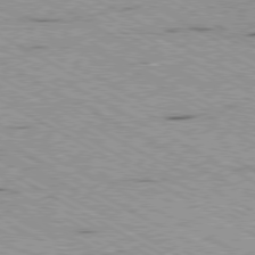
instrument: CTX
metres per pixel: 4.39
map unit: Ap
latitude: -80.4818
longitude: -53.2537
